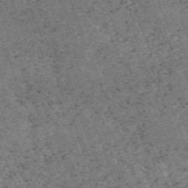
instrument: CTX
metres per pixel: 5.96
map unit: HNb
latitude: -54.8219
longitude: -47.8206
